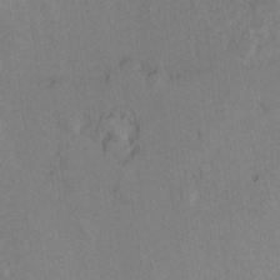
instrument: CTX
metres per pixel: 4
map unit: Ht
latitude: 9.9906
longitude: -32.4034
